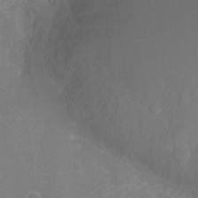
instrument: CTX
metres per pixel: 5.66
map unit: Ht
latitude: -2.8030
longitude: -16.7057
